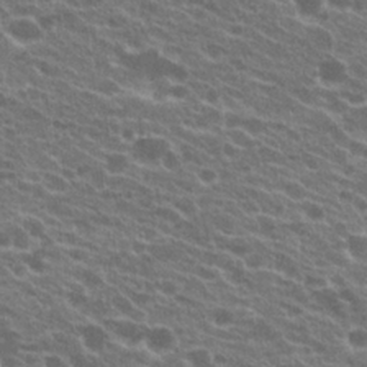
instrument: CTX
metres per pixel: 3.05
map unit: Hto
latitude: 22.9514
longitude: -38.1200
